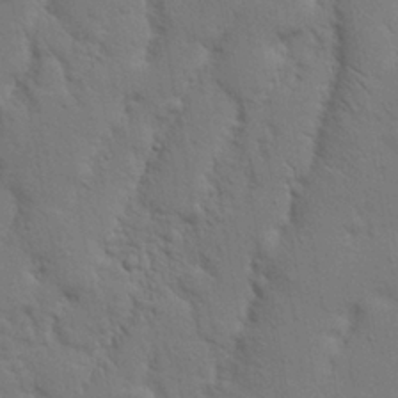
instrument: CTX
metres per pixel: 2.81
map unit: Nhu
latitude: 18.6301
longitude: -75.3104
